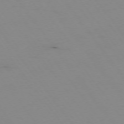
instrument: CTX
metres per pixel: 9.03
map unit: Hpe
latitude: -74.5763
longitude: 3.1053
